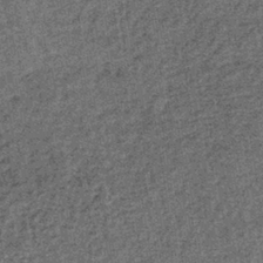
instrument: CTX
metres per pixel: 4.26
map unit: lHb
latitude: -38.9730
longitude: 65.7289
